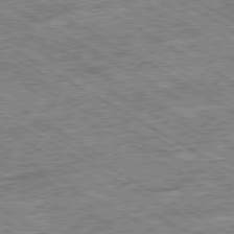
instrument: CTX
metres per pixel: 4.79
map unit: Ap
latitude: -80.1606
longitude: -79.6883
